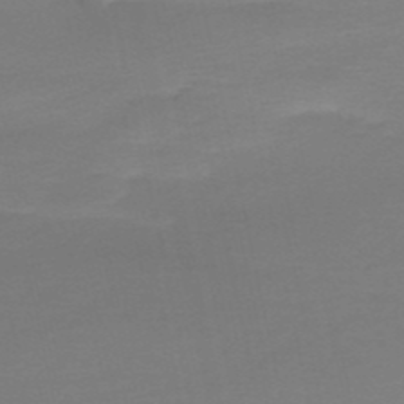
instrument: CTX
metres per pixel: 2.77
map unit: eHh
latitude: -52.3306
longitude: -25.2159
